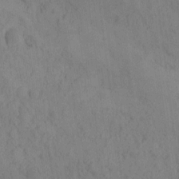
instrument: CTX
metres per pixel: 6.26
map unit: eHh
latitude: -1.6911
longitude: 18.3117
